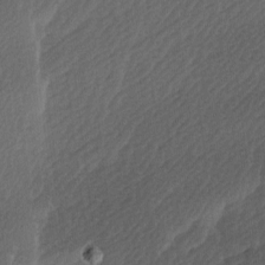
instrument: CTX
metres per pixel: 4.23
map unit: Ave
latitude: 9.5749
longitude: -106.6679
